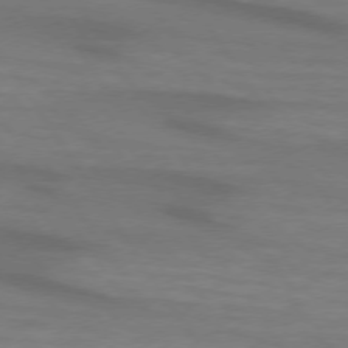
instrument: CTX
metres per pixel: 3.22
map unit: lApd
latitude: 73.9528
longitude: -63.0081
